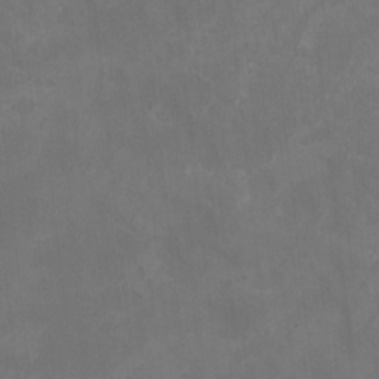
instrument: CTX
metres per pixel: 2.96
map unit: HNhu
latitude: 1.2159
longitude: -2.2333
